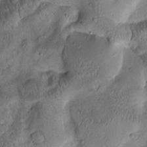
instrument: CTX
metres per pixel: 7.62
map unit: Htu
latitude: -2.0661
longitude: 170.9920
